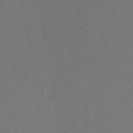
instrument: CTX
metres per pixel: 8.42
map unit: lHb
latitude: -48.7841
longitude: 68.5006
